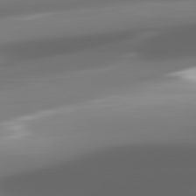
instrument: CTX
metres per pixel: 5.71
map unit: lApd
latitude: 82.1766
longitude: -149.3293
